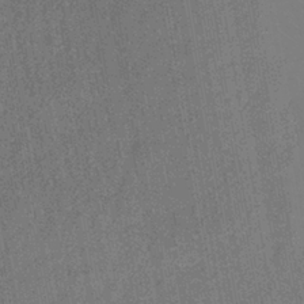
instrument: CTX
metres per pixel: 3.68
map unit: lHb
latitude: -38.1039
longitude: 74.3496
